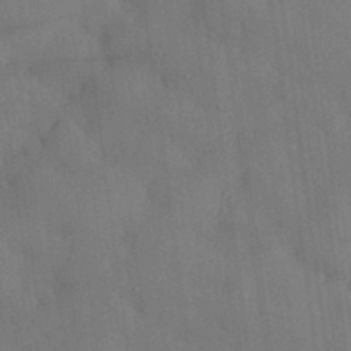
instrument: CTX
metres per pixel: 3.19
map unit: eHh
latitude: 30.6491
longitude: -77.0458
